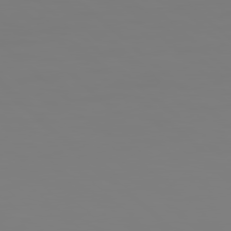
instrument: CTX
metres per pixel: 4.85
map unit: Hpe
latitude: 78.2712
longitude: 178.4062
